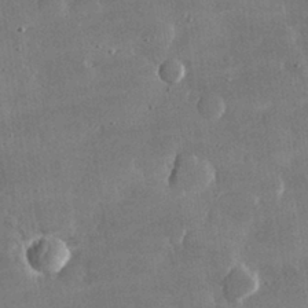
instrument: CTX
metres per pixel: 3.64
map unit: lHvf
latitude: 30.8191
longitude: -93.1025
